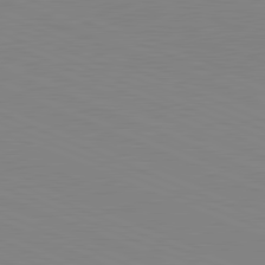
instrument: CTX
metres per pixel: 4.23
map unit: lApd
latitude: 81.8016
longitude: -168.8380
